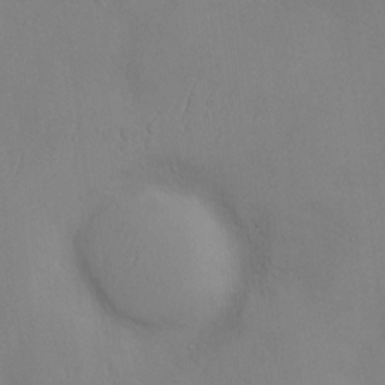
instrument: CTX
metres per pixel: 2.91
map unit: Nve
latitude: -10.4251
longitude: 173.5399
